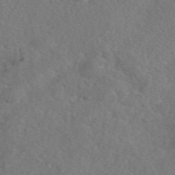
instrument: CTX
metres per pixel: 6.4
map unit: eAb
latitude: 48.1011
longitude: 107.8045
